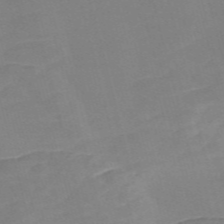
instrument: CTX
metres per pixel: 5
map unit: Nve
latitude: -58.0283
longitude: 57.9178
